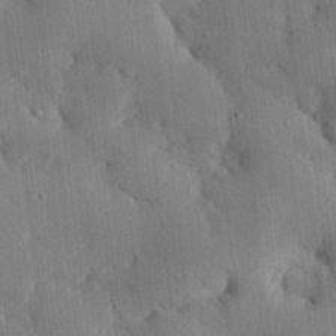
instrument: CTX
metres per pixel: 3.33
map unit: eHh
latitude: 29.4426
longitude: -80.6301
